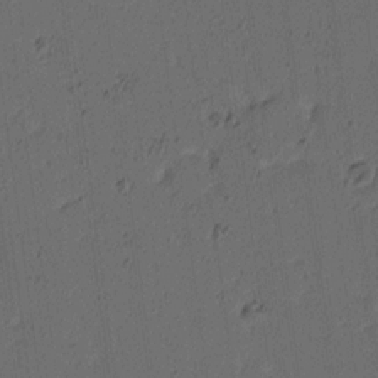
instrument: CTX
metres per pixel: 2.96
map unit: Ave
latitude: 13.9528
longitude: -106.7624
